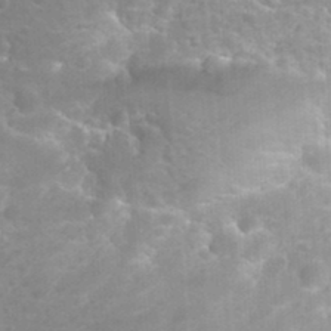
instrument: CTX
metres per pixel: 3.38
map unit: Hto
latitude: 35.8772
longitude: -46.7624
